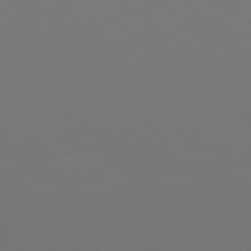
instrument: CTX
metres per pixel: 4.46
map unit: Hpe
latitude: 77.4804
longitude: -170.8947
